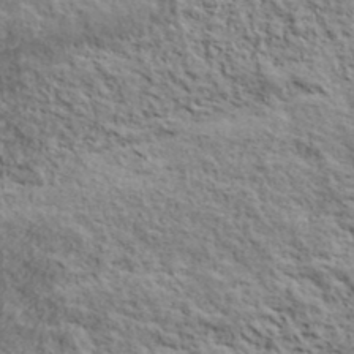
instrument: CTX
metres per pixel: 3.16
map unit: lHvf
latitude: 38.7624
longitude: -88.6869
